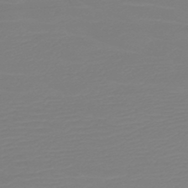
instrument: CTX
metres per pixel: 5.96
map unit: HNb
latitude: -49.0676
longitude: -51.6127
